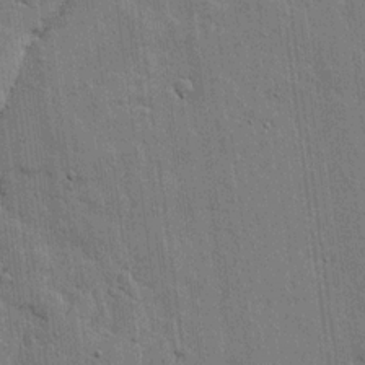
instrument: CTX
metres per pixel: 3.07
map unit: lHvf
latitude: 17.7261
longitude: -116.4979
